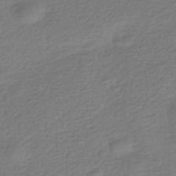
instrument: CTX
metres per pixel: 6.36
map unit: HNhu
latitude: -42.8030
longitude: 99.0297
